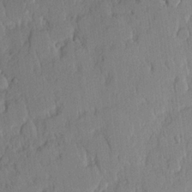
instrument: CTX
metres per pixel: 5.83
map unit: lHvf
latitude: 20.2145
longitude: 146.3495
